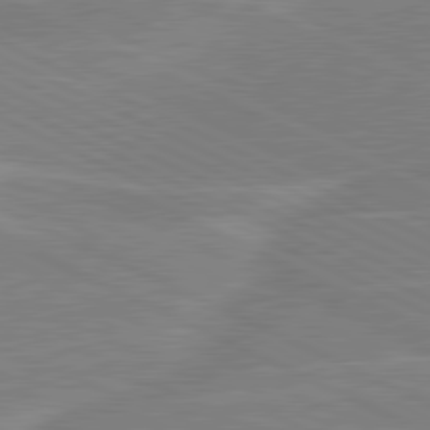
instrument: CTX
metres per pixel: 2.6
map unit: lApd
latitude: 80.9514
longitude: -125.6882
